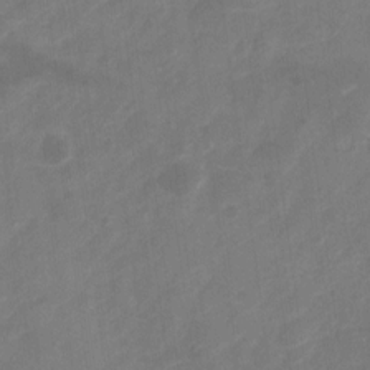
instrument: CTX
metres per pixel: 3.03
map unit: Nhu
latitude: -23.2754
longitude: -56.7435
